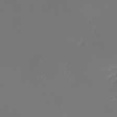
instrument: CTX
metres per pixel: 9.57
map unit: eHh
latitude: -5.2754
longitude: -87.5182
